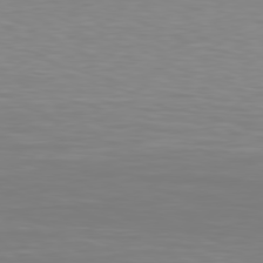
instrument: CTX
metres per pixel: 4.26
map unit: Hpe
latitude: 78.6491
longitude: -121.5182
